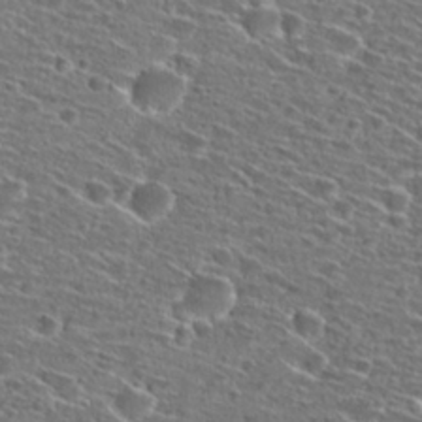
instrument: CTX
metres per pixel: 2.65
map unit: Hto
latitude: 27.0270
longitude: -46.6113
